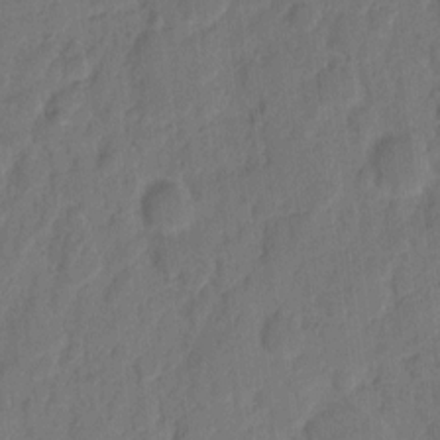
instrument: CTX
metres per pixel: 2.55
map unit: eHh
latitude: 8.4601
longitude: -65.3671
